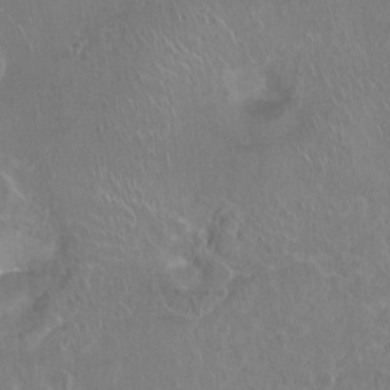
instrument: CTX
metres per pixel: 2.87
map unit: Nhu
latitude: 7.9150
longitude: -19.8016
